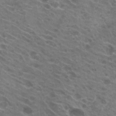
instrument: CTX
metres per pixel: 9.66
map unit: Hto
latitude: 23.7072
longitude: -40.2333
